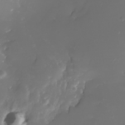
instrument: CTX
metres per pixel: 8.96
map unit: Nhe
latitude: -32.9731
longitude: -116.7435
